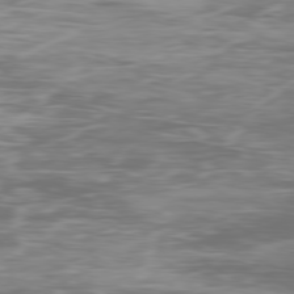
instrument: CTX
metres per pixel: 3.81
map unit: Ap
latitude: -79.4643
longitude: -74.8191
